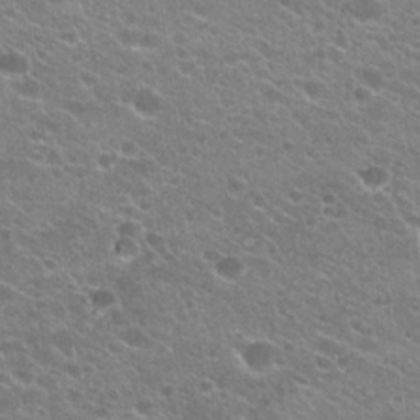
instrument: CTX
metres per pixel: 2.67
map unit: Hto
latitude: 23.7450
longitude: -35.6694
